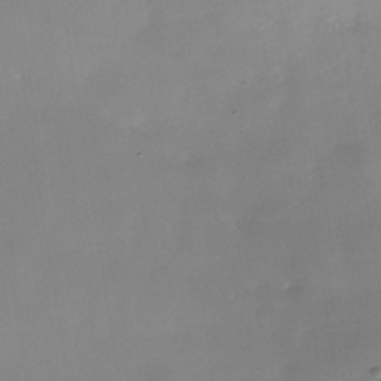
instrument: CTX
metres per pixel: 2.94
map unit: Nhe
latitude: -36.7274
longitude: -90.2711
